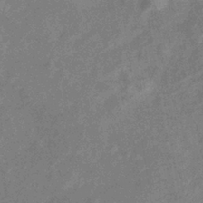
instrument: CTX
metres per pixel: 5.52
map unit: eHb
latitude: -37.8989
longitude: 76.9164
